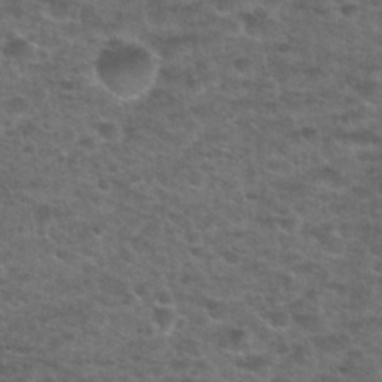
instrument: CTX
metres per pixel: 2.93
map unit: Nhu
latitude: 28.4601
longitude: -49.2348
